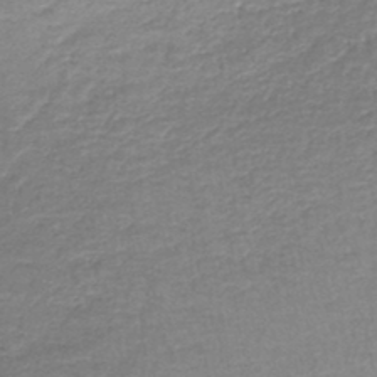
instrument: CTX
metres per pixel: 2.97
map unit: lHb
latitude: -44.0850
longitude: 59.1620
